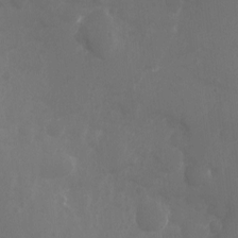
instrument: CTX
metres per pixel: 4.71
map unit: Ht
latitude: -11.1620
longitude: -33.8583
